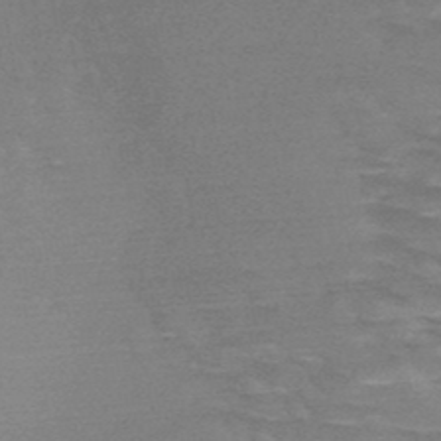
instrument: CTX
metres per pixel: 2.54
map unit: HNb
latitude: -48.7086
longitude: -49.0647
